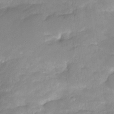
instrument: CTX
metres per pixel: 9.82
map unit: HNhu
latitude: -23.5399
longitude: 49.4644
